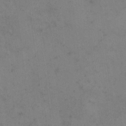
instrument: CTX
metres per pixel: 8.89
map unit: eHh
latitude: 9.9906
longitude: -63.2726
